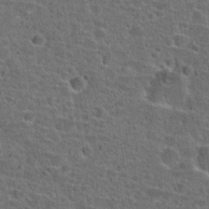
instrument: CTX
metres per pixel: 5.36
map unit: Hto
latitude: 22.1389
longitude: -45.9717
